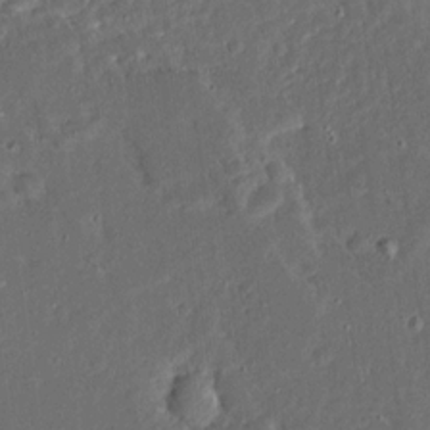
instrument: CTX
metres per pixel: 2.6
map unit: Ave
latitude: 14.5357
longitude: -138.8758
